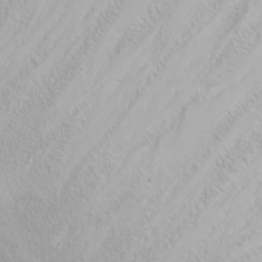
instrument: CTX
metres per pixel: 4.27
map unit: Nhu
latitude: -0.3685
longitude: -75.5182
